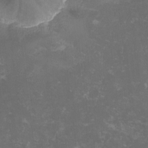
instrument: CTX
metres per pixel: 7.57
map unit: lHvf
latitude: -13.6722
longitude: -99.1403
